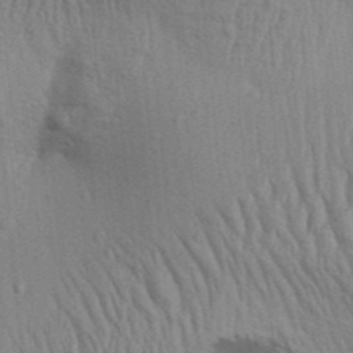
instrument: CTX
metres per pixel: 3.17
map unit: Aa
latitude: 31.2726
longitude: -135.2348
